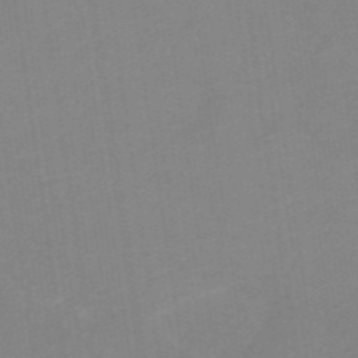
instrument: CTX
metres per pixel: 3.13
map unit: HNb
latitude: -54.1984
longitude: -49.0269
